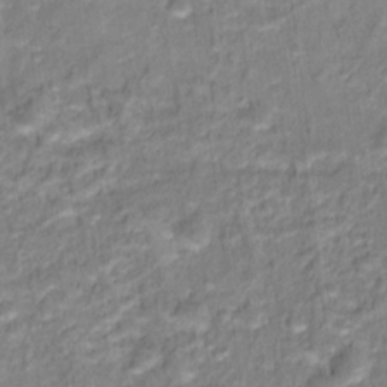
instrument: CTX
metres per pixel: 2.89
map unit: Hto
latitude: 16.6679
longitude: -37.3293
